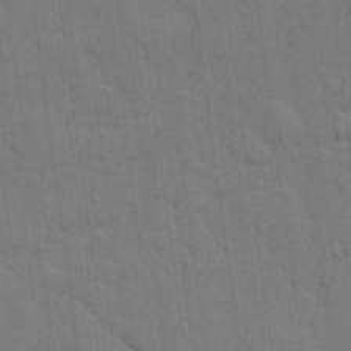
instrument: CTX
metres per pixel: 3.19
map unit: lHvf
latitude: 22.7057
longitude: 142.3873
